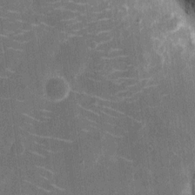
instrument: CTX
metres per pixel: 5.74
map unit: eHh
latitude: 6.8380
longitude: -68.0444
